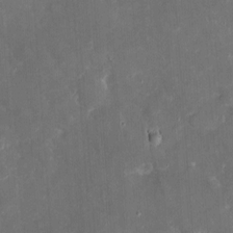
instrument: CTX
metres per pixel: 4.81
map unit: eHh
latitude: 4.8191
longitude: -70.3089
